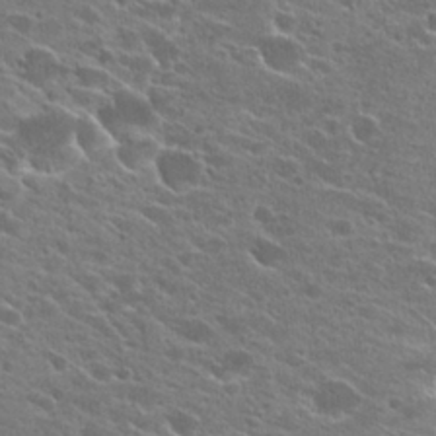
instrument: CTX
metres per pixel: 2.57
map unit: Hto
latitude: 23.8016
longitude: -41.1592
